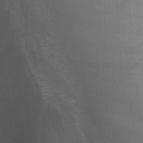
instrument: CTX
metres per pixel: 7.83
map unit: Nhu
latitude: -12.8975
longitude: -65.2726
